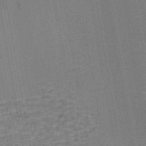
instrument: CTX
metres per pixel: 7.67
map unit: Nhe
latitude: -45.1431
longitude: 152.6518
